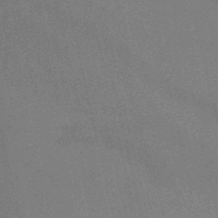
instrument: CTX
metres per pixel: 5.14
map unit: HNb
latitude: -51.8989
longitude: -50.3845
